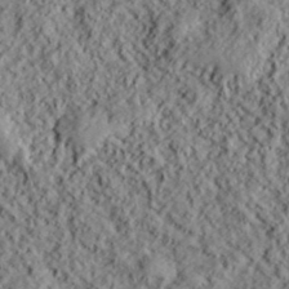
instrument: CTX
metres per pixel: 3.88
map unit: lHvf
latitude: 39.2159
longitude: -88.5546
